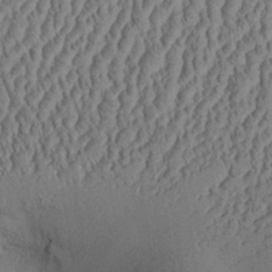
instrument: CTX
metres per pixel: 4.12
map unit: Aa
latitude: 28.8947
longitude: -137.8773
